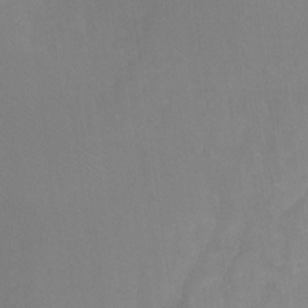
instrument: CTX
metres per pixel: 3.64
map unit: Hto
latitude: -11.5588
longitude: -40.2333
